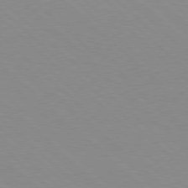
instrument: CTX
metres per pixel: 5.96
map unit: Hpe
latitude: 77.8961
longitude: -161.2159
